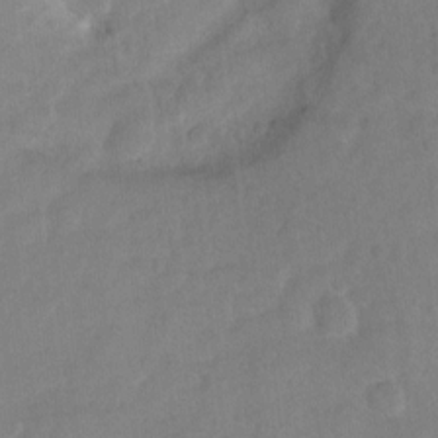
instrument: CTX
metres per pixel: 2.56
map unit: Ht
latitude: 5.7261
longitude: -30.3090
